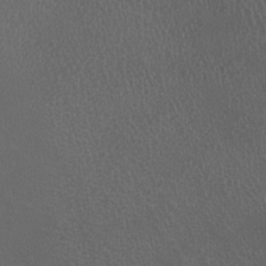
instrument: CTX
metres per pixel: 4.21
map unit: eHh
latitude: -2.3684
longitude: 19.5399
